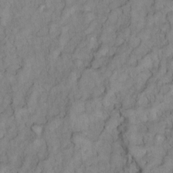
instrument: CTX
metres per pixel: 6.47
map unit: Ht
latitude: 6.1200
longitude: -36.9892
